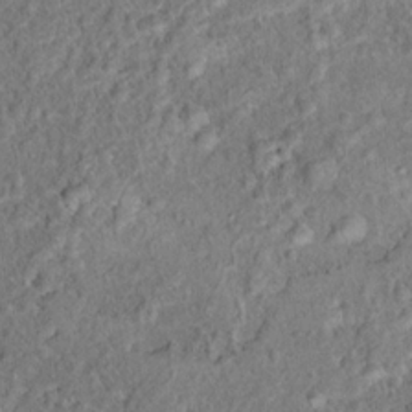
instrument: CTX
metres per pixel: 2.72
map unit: Hto
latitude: 15.9528
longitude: -41.5749
